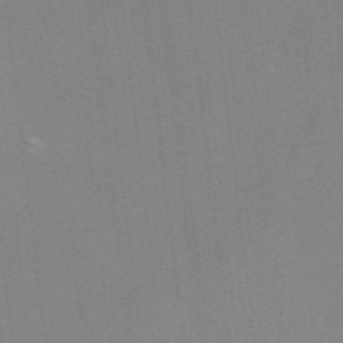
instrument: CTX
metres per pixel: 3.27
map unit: eAb
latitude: 49.0081
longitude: 119.3132
